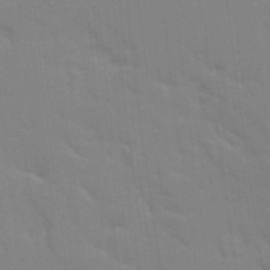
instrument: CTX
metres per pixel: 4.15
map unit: Ave
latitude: 10.8380
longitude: -102.1200
